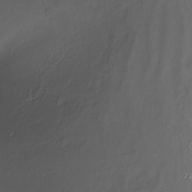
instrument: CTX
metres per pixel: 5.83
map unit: Nhe
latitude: -27.2753
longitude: -110.5546
